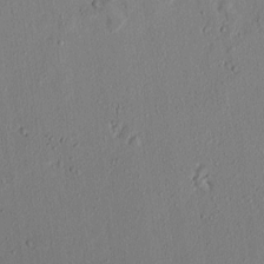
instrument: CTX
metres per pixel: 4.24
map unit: lAvf
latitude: 7.5182
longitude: 168.3873
